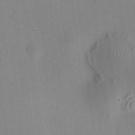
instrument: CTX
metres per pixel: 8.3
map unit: HNhu
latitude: 8.6680
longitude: 13.7289
